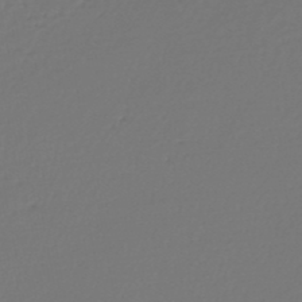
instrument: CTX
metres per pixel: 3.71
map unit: lHb
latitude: -47.8800
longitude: 63.1620
